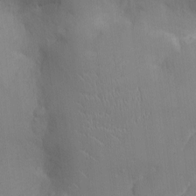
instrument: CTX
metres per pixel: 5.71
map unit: Ht
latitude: -4.5196
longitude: -13.8395
